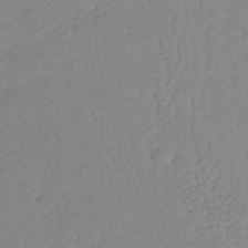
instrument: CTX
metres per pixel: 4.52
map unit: lHb
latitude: -36.0283
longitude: 68.7652
